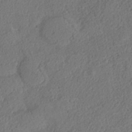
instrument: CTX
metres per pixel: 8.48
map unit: Nhe
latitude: -38.6708
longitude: -117.5749
